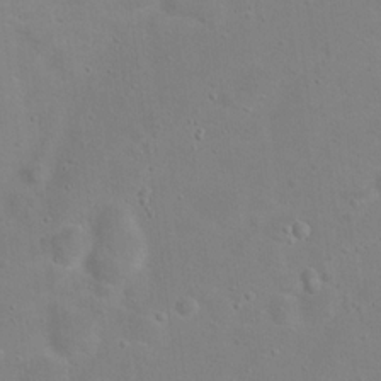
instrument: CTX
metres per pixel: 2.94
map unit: Hto
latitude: 17.2915
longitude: -39.1592
